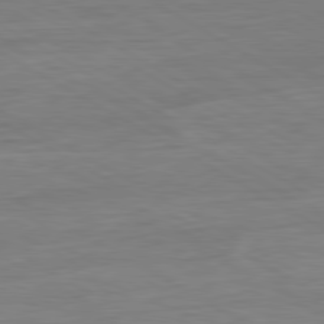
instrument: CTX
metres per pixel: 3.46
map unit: Ap
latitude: -81.4077
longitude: -79.5182
